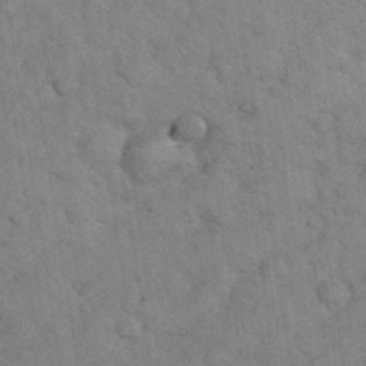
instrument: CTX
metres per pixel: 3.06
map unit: eHh
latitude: 36.4412
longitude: -64.5735
